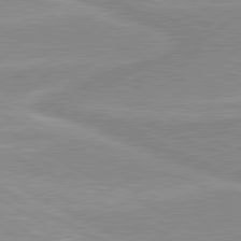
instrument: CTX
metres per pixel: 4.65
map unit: lApd
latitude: 80.3089
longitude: 170.8219
